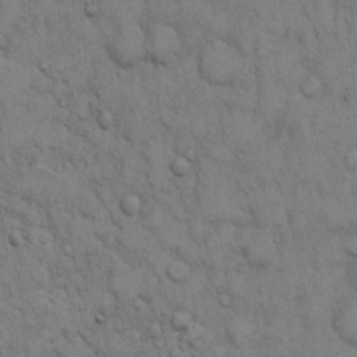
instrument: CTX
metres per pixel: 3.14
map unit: Hto
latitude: 12.7813
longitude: -60.4790
